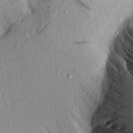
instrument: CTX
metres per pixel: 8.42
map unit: Aa
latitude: 18.3467
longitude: -145.7260
